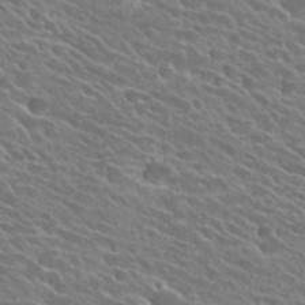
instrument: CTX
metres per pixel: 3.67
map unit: Hto
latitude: 25.8205
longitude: -41.4804
